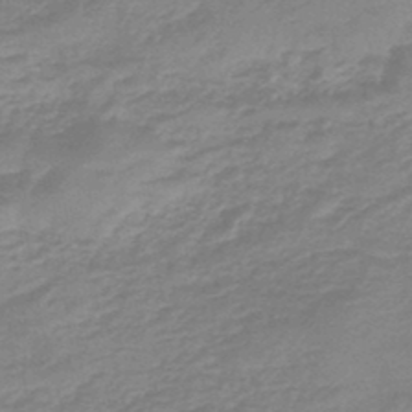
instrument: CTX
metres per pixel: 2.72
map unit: eHb
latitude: -44.8030
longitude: 81.9745
